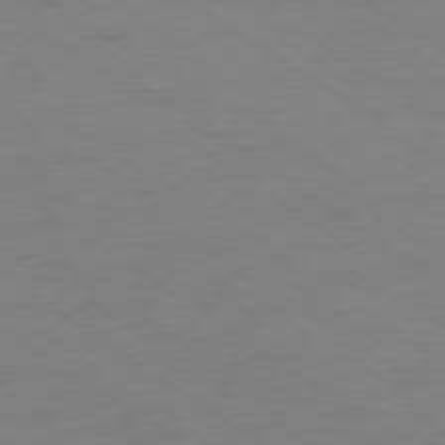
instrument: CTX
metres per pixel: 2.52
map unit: Ap
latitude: -76.9542
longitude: -76.4034
